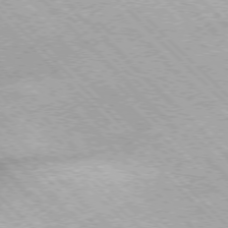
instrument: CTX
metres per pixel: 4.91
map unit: Hpe
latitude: -77.2565
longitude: 13.9745
